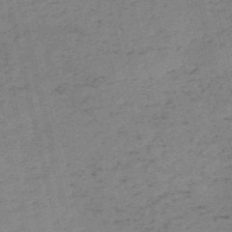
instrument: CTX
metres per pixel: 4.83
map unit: HNb
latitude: -55.6344
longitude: -43.1592
